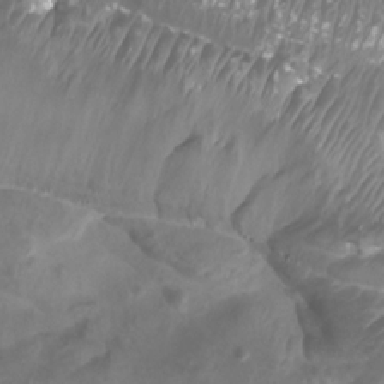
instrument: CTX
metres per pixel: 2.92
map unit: Htu
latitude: 3.4426
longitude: -21.2726
